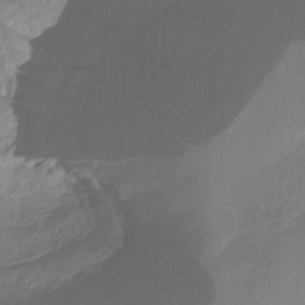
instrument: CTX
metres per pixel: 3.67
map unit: HNhu
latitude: -27.7477
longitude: 74.4629
